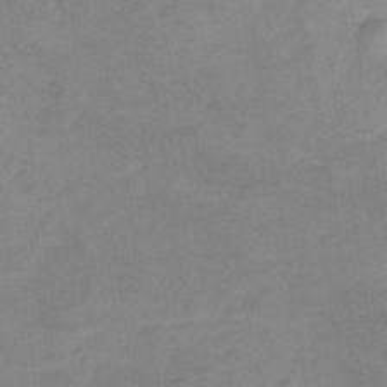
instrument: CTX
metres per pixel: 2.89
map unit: HNb
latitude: -33.8045
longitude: 57.1431
